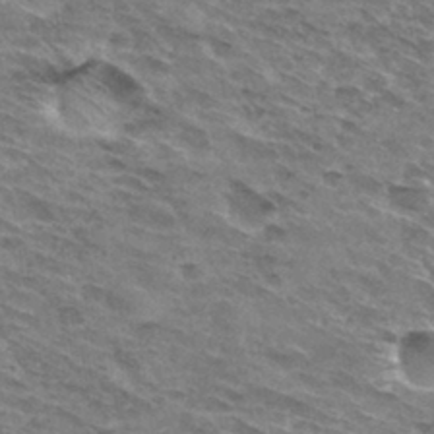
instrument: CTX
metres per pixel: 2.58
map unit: Hto
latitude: 31.7072
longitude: -44.9891
